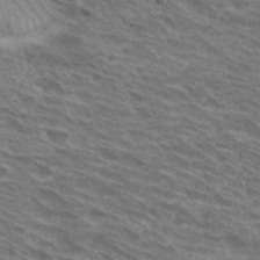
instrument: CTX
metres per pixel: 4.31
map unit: Hto
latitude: 30.5357
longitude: -44.6301
